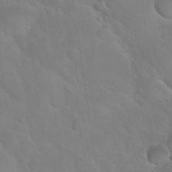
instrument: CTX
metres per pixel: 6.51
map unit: Nhu
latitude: 30.7247
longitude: -53.7639
